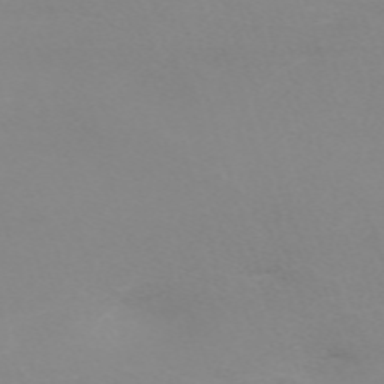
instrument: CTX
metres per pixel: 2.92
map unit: eHh
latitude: -62.3495
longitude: 48.5763
